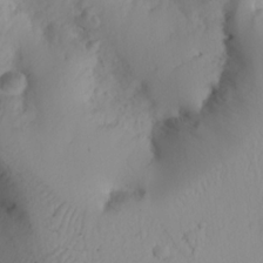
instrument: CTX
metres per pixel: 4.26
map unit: lHvf
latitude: 22.2522
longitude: 141.7477
